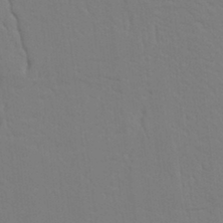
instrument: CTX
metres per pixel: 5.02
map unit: Nhu
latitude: 20.4979
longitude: -73.2726
